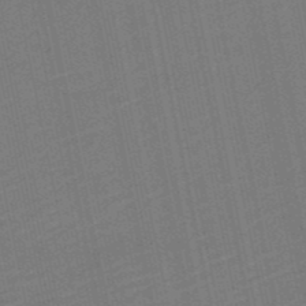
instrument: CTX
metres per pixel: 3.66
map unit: HNb
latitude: -52.1794
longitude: -49.1025
